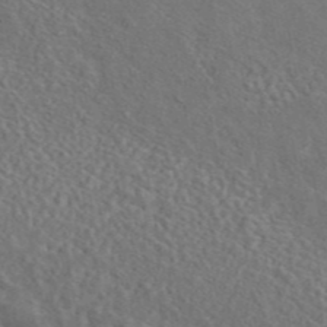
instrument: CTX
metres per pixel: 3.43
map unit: eAb
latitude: 43.1592
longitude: 109.8800
